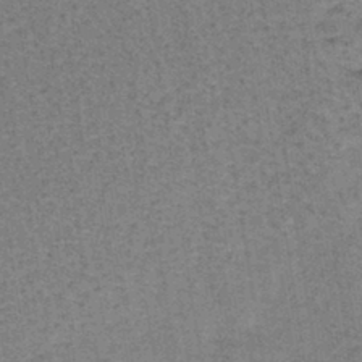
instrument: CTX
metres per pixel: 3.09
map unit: lHb
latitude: -40.5951
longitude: 57.2754
